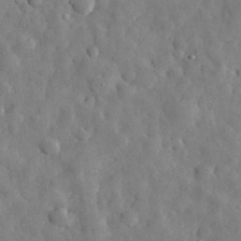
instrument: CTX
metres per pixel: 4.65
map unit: eHh
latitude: 30.4034
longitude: -73.6694
